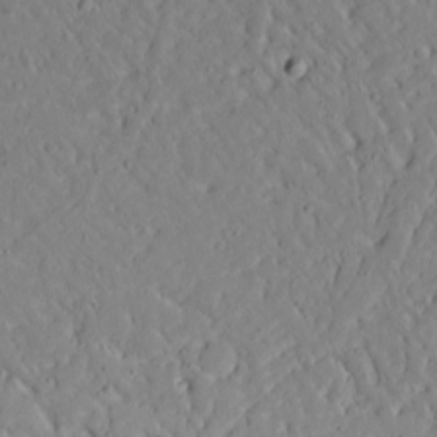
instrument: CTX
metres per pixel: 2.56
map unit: Aa
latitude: 14.3846
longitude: -140.3467
